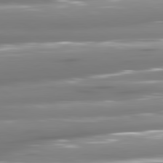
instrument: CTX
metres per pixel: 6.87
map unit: lApd
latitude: 80.8758
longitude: -144.8002
